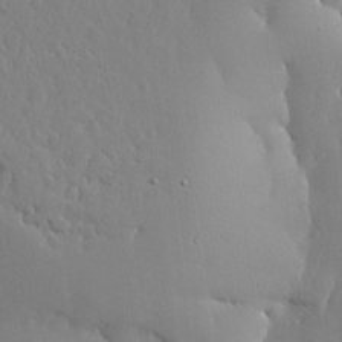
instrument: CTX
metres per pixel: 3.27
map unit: lHvf
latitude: 18.3656
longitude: -114.4034
